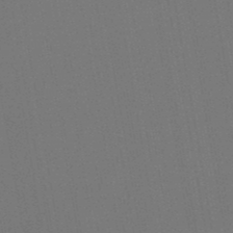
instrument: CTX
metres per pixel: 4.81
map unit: lHb
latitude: -47.1242
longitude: 72.9730
